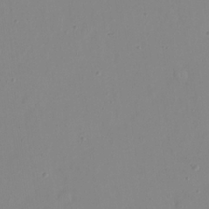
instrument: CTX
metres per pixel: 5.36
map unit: eHh
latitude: 23.2726
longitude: -65.9339
